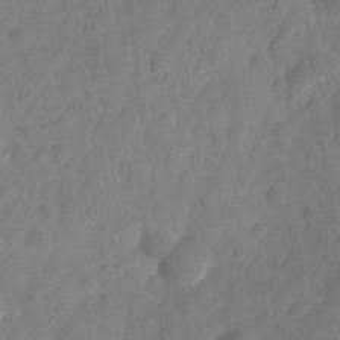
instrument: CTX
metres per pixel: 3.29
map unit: HNhu
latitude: -24.5385
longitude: 49.0865
